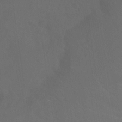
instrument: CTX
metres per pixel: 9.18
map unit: Ht
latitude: 0.1389
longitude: -38.1389
